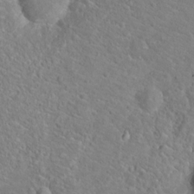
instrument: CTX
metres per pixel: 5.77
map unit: Hto
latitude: 19.8205
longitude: -44.6868
